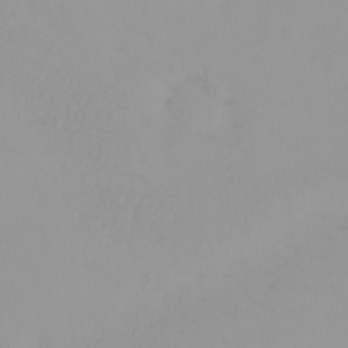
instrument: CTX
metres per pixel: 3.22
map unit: eHh
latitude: -1.4266
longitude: 19.4643
